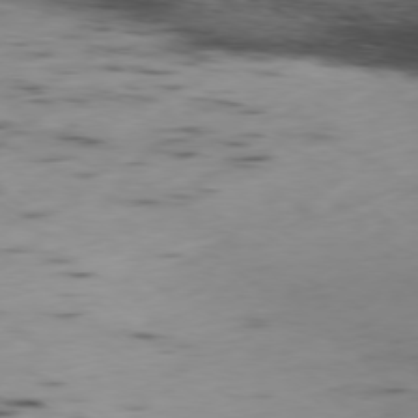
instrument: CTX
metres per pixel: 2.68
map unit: Ap
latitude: -79.1431
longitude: -63.3482
